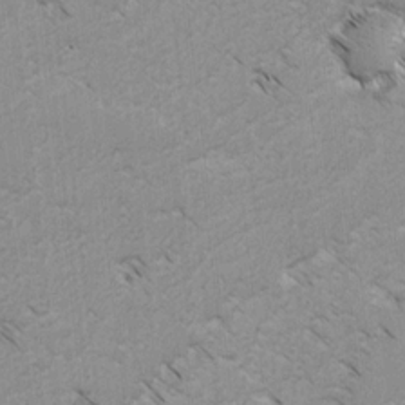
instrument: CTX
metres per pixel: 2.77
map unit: lAvf
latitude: -4.3117
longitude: -114.4034
